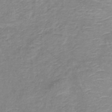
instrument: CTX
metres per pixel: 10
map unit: lHb
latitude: -36.5195
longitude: 72.7463
